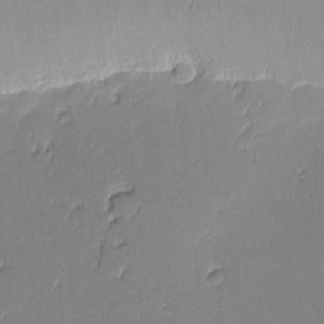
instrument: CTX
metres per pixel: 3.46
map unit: eHh
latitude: -2.9919
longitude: -81.6883
